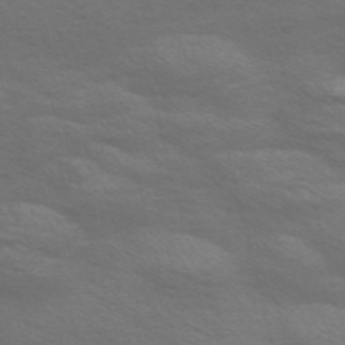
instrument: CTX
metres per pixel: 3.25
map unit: Nve
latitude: -56.6896
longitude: 54.0472
